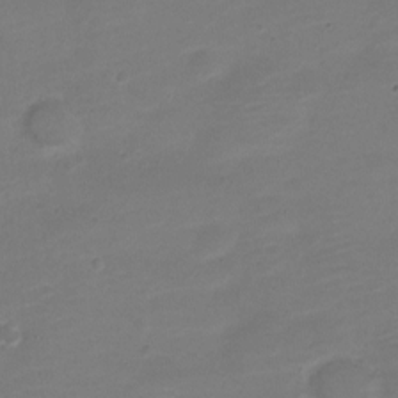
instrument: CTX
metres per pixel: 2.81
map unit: Nve
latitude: -21.4265
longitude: 104.0283
